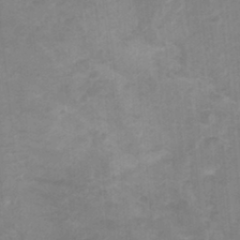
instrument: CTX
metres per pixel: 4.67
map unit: Nhu
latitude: -0.6330
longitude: -16.7435
